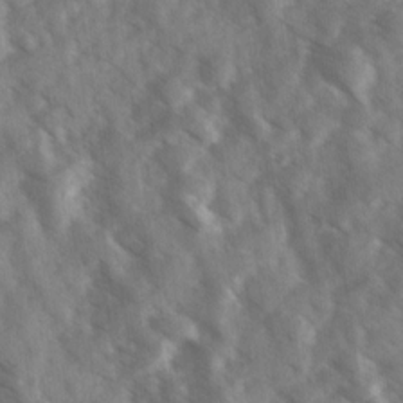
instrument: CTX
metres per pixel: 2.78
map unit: Ave
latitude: 17.8961
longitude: -131.0270
